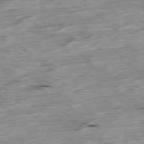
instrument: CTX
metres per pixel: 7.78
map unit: Ap
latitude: -79.7855
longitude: -89.0837
